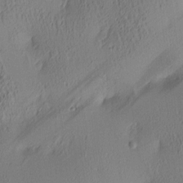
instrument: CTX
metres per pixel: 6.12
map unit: lAa
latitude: 4.5924
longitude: -116.1389
